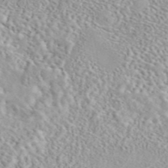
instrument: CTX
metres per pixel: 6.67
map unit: eAb
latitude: 44.2711
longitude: 114.9730
